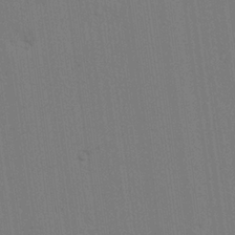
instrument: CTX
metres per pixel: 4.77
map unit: lAvf
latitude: 25.4237
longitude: -111.5182
